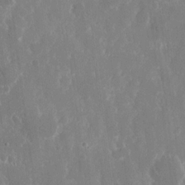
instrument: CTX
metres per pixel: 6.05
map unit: eHh
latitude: 15.0081
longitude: -72.7813
